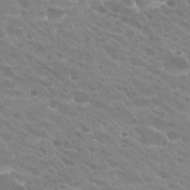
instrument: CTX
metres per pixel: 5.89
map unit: Hto
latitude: 26.9892
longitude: -35.5560
